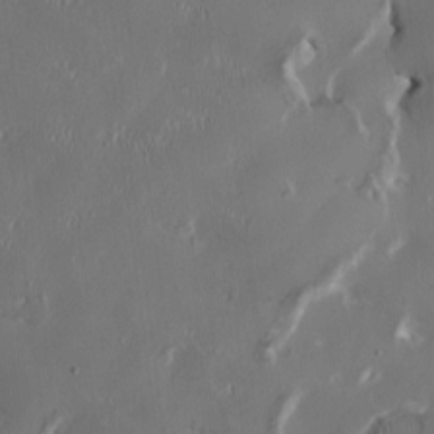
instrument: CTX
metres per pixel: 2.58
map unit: HNhu
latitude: 1.2348
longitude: -4.6868
